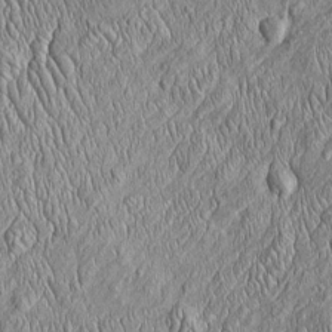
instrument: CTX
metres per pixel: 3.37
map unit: Htu
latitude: -4.4440
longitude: 157.4643
